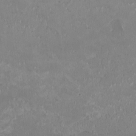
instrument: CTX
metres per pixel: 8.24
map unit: HNhu
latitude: -1.3699
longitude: -3.9339
